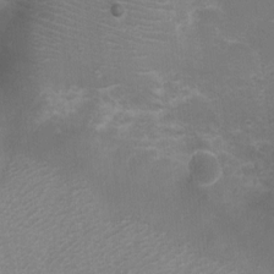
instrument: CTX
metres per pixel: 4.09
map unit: eHh
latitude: -6.7463
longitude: -78.8191
